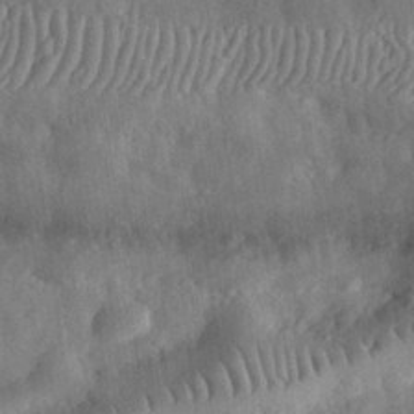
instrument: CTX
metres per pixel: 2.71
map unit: eHh
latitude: 30.8380
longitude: -75.3482
